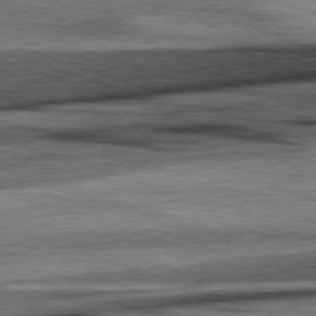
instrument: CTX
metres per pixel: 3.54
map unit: lApd
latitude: 82.4412
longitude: 160.7841
